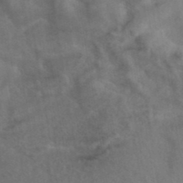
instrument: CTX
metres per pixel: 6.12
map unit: ANa
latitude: 39.9339
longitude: 29.3321
